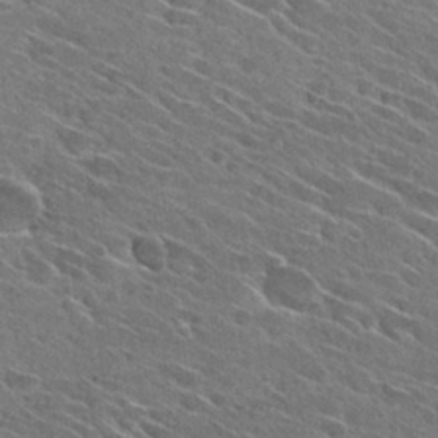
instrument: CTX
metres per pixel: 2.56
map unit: Hto
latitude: 29.1214
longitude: -43.4238
